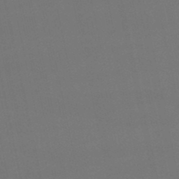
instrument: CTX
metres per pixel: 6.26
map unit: lHb
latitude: -47.9556
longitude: 61.5210
